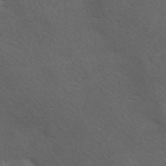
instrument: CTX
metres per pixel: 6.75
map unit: Ave
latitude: 1.1970
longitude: -112.9514
